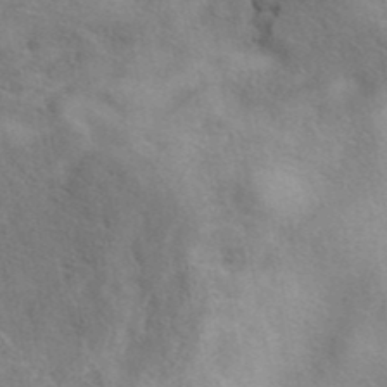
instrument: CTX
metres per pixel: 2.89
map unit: eAb
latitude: 40.5734
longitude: 105.8044
